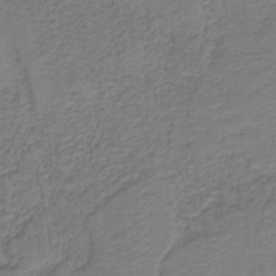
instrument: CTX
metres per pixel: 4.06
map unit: HNb
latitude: -39.2187
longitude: 50.0661
